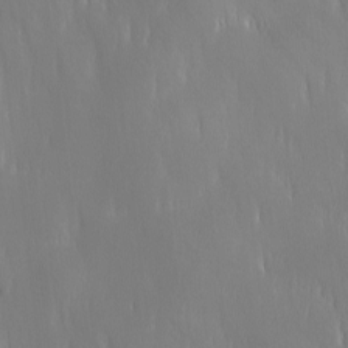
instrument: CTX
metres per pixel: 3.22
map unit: Ave
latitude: 2.2900
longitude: -113.6883
